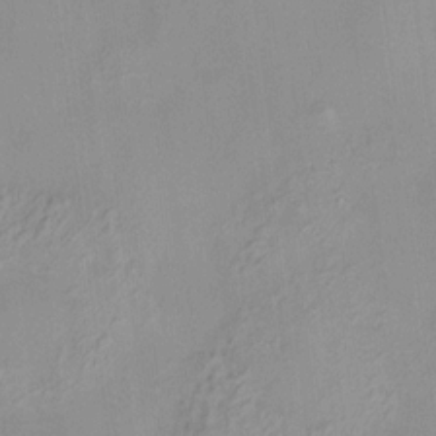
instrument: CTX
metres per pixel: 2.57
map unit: HNhu
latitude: 11.9717
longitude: 9.6722
